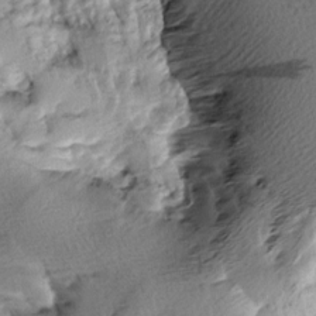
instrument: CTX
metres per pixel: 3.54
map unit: Aa
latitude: 6.4412
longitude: -137.2915
